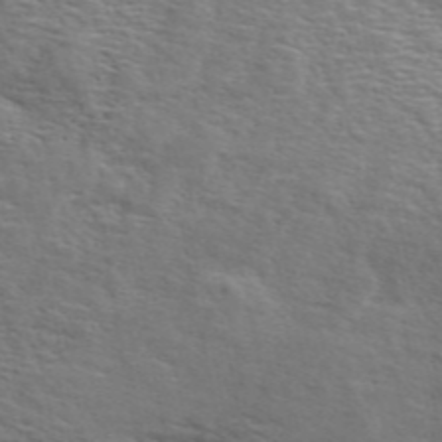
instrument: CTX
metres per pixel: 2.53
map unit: ANa
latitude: 49.2915
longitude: -76.1766
